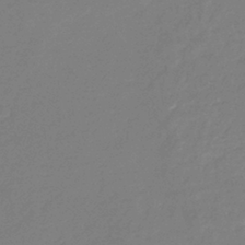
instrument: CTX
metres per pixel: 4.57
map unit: eHb
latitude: -36.8219
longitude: 78.6140
